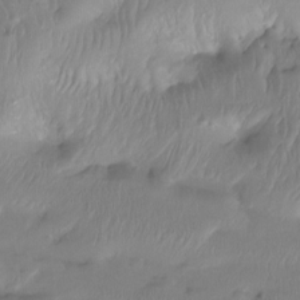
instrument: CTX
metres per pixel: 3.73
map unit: Htu
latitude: -15.2565
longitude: -46.6113
